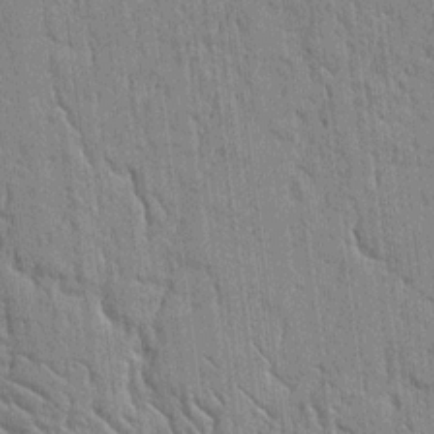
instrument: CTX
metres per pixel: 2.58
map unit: Ht
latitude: 10.8758
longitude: -77.1781
